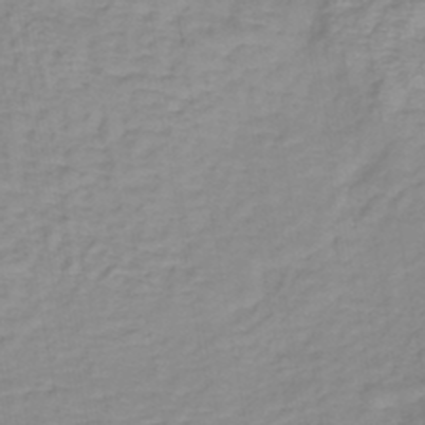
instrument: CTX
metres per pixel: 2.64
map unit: lHb
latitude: -41.3509
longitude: 63.2942
